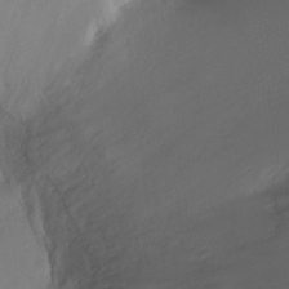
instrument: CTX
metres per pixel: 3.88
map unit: Ht
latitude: -8.0661
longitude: -28.8569
